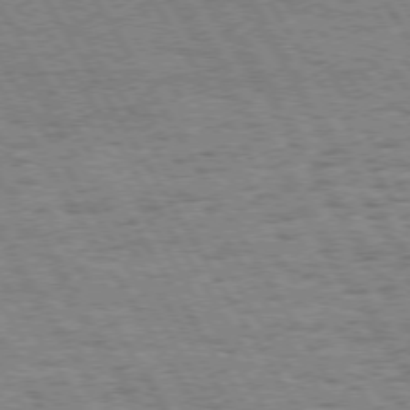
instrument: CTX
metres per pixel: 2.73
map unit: Hpe
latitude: 73.6316
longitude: -129.8961
